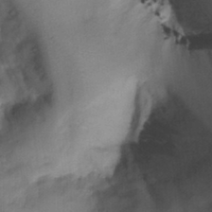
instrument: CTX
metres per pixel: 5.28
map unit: Nhu
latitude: -12.7085
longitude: -73.9906
